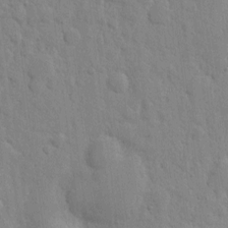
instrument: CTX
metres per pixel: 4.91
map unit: eHh
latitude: 6.4790
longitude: -72.4412
